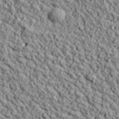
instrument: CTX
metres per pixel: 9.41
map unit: lHvf
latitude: 38.2522
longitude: -91.4993
